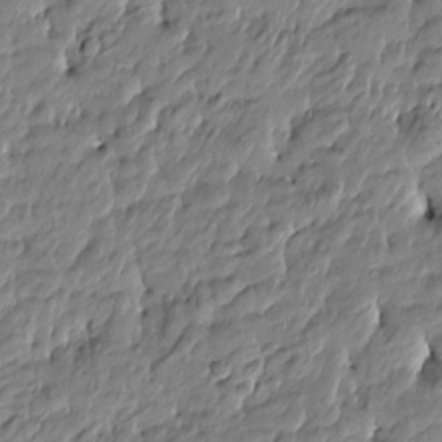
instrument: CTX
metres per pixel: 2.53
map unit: Htu
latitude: -5.1620
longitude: 177.3699
